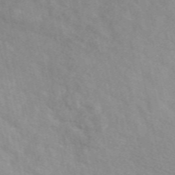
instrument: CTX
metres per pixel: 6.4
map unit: eAb
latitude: 50.4034
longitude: 117.9745
